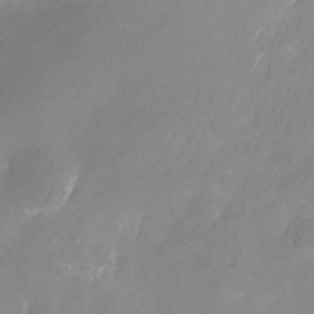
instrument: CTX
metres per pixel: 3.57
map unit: Nhu
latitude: -25.1620
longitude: -69.9150
